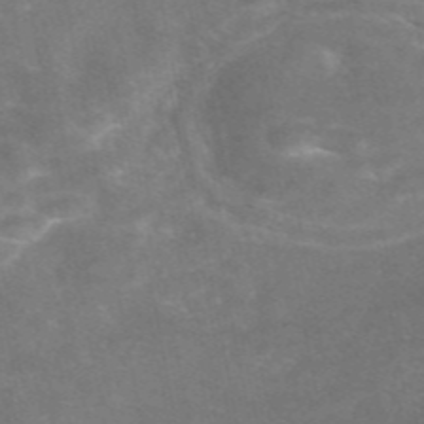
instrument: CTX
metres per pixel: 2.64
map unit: eAb
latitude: 47.0270
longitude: 120.1605
